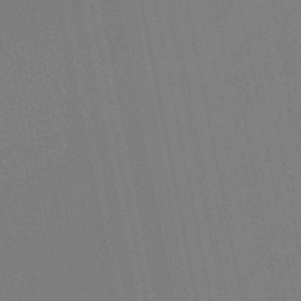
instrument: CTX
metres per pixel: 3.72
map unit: lHb
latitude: -48.8597
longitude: 67.2376
